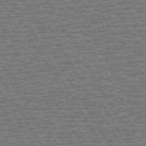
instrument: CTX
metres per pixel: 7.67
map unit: Hpe
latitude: 72.6680
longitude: -123.2348
